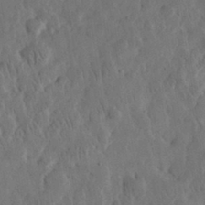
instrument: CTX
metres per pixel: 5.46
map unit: eHh
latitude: 32.1200
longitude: -73.4805
